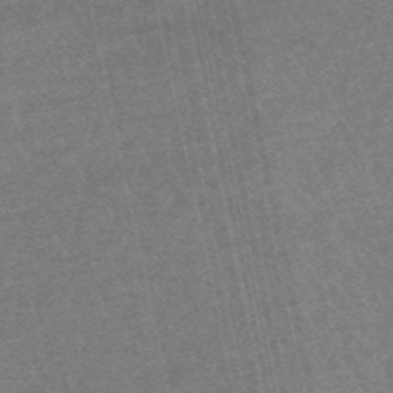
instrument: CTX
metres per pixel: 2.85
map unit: eHb
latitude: -48.5952
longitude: 86.8408
